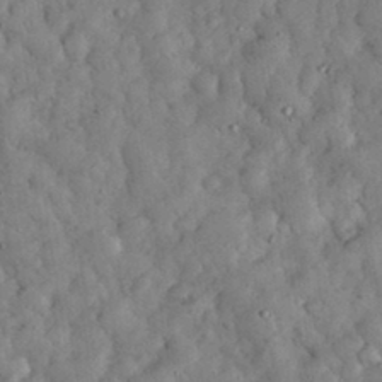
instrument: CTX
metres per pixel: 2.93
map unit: eHh
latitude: 33.9339
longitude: -69.3293
